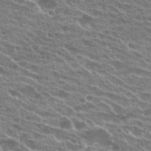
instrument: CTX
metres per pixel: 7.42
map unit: Hto
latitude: 24.6490
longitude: -42.3845
